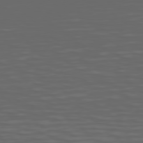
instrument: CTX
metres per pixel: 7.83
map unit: Hpe
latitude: 75.0836
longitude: -126.1011
